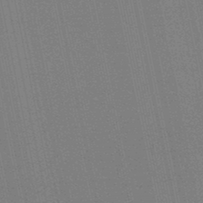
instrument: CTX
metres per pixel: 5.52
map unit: lHb
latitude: -46.6518
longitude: 78.2172
